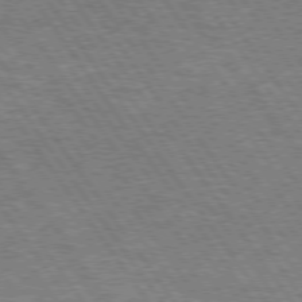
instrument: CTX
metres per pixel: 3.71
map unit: Hpe
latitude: 74.5357
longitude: -150.0822
